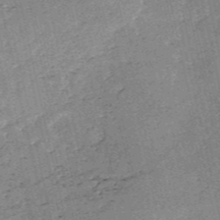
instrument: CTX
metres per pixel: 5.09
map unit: HNb
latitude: -54.2362
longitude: -40.4223
